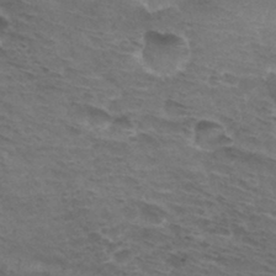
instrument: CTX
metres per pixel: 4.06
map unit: Hto
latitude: 32.2334
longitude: -45.3481
